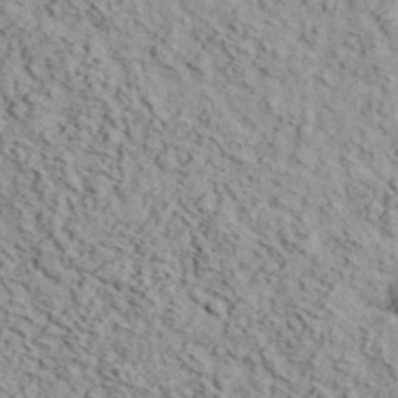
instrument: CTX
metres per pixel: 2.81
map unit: eHh
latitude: 37.6316
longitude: -80.5735
